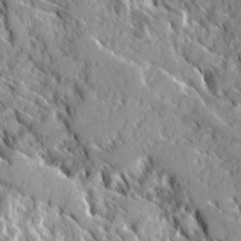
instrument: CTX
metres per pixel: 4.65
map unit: Ave
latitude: 16.7057
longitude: -130.1956
